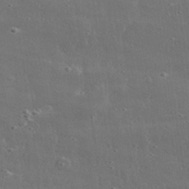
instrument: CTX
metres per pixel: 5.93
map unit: lHvf
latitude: 30.9514
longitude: -89.4238
